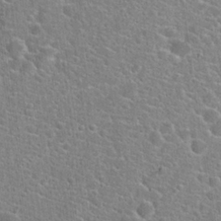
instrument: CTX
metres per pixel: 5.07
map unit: Hto
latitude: 22.0822
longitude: -44.6868
